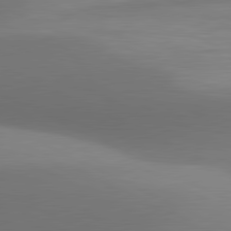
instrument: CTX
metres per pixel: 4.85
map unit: lApd
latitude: 81.1970
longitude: 131.7288
